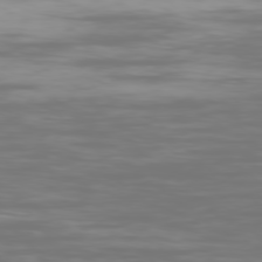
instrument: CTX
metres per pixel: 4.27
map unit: Ap
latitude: -79.3509
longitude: -60.5168
